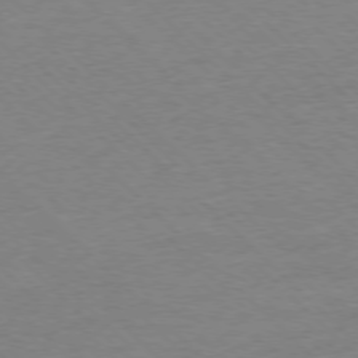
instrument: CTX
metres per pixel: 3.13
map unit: Ap
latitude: -77.5210
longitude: -86.6301
